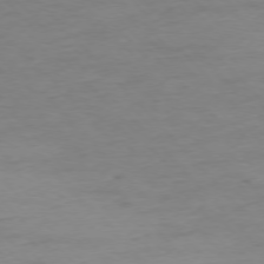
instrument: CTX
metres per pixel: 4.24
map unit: Ap
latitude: -76.9353
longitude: -83.2348
